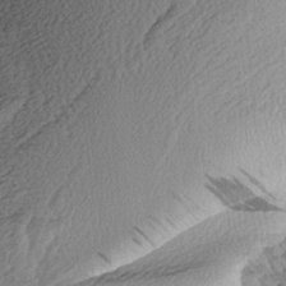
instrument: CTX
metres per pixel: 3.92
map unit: Aa
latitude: 8.5735
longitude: -141.0080
